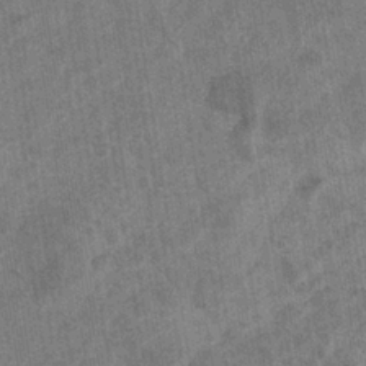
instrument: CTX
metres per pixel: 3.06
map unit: eHb
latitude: -35.2943
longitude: 76.8030
